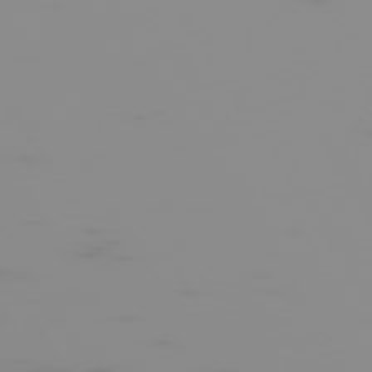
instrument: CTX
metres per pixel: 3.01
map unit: Hpe
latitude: -74.6708
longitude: 6.2172
